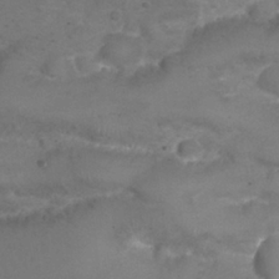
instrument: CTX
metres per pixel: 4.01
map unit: Nhu
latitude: 24.8757
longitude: -52.0444
